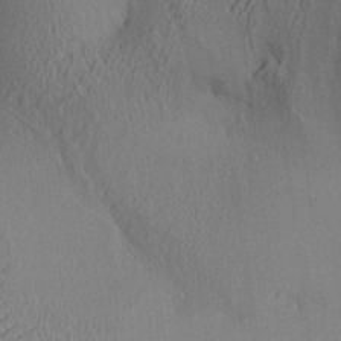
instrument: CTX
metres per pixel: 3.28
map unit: Aa
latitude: 26.8947
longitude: -134.9136
